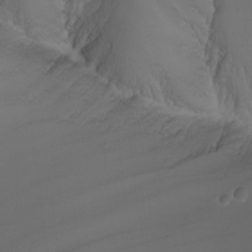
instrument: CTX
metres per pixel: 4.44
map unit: Nhu
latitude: -7.8044
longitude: -81.1214
